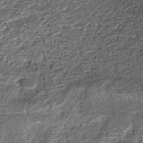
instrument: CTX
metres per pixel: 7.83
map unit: HNhu
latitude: -45.9556
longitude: 105.5966
